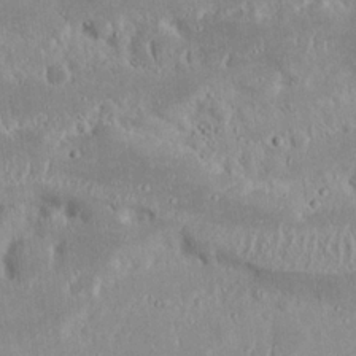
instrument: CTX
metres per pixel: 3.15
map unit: eHh
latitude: 19.6882
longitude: -72.7625
